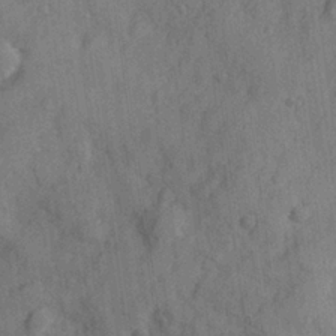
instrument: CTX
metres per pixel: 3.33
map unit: Hve
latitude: 25.0647
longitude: 147.8800
